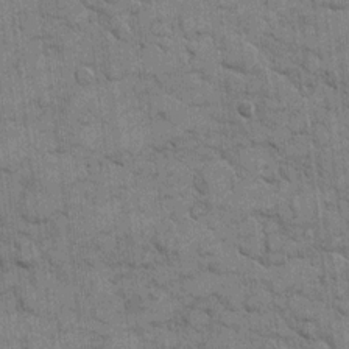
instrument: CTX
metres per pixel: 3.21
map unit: eHh
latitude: 10.6302
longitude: -65.1781
